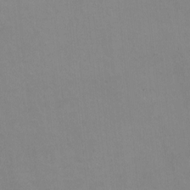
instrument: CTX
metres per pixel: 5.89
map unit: HNhu
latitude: -1.3699
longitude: -3.1592
